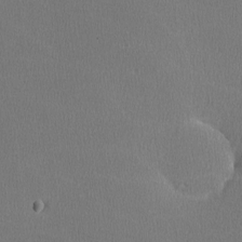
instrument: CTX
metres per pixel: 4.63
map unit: lHvf
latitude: -11.5588
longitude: -99.7827
